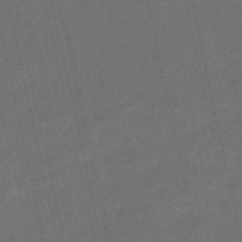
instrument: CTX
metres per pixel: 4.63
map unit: eHb
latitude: -47.6722
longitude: 87.4077
